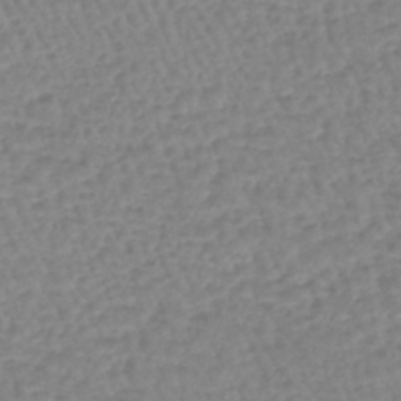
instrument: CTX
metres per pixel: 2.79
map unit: lHb
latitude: -44.0283
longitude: 67.7100
